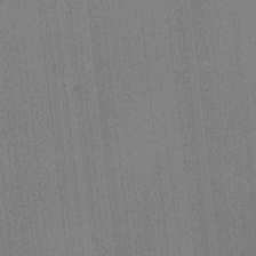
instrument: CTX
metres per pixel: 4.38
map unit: lHvf
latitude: 20.8758
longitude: 140.9353
